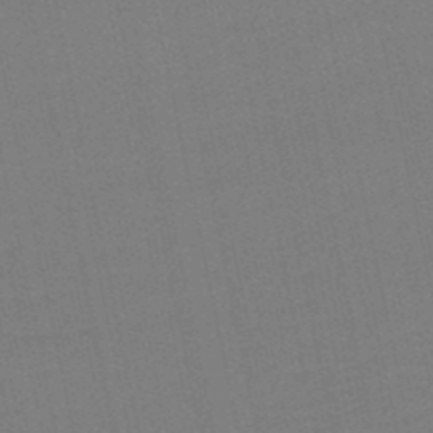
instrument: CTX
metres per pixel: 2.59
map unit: eHb
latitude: -49.8801
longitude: 72.9541
